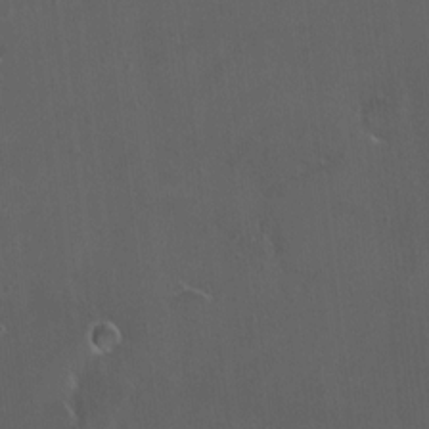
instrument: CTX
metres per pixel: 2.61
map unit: HNhu
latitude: 6.6868
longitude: 6.5196
